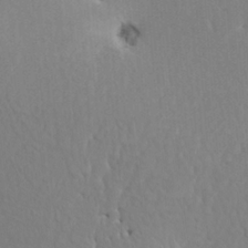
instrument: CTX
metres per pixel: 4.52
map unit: HNhu
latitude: 7.7072
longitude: -1.7827
